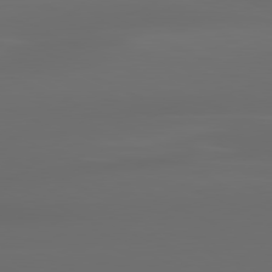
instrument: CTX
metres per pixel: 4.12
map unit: lApd
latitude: 80.4601
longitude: -117.1025
